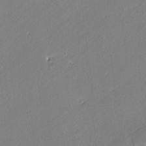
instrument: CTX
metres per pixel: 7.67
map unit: lAvf
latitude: -1.7667
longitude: -106.7057
